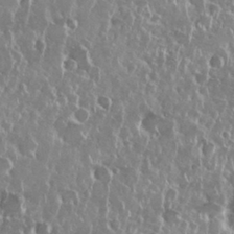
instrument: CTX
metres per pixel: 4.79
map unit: Nhu
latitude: 28.4979
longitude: -61.9339
